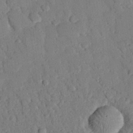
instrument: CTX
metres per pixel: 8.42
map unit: eHh
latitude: 26.6491
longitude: -78.9514
